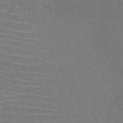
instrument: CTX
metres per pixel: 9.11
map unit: HNb
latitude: -46.6518
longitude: -43.9528
